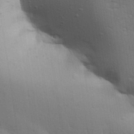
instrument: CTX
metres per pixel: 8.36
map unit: Aa
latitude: 32.7813
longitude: -144.9136
